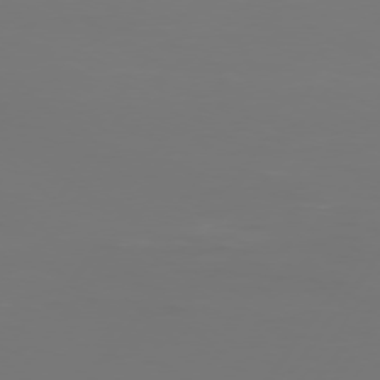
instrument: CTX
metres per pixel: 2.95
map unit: Hpe
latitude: 74.7813
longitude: -130.0822
